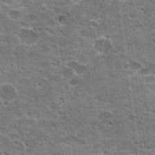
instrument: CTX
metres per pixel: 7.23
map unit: Hto
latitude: 23.0458
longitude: -42.8380
